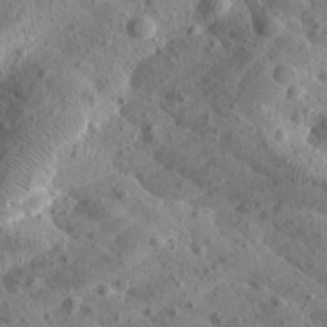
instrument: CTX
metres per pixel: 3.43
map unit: Aa
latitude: 25.0080
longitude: -143.9717
